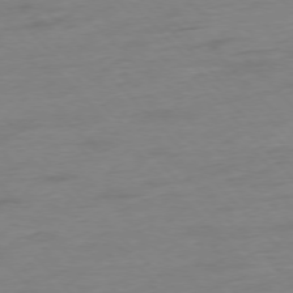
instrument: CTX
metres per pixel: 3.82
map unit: Hpe
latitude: -76.7085
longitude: -14.2523
